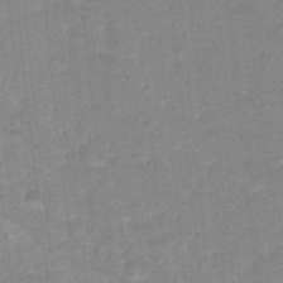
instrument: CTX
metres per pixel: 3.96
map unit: Hto
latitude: 16.3467
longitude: -35.0836
